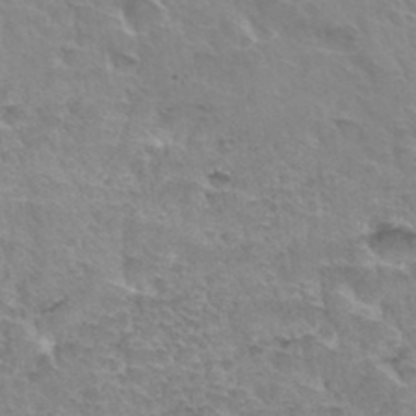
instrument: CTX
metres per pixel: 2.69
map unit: Hto
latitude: 34.8191
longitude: -44.8380
